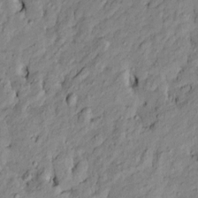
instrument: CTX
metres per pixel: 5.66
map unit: Htu
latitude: -9.7478
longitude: 177.1620
